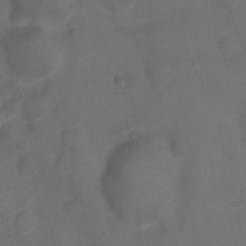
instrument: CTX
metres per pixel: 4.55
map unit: Ht
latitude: -6.9919
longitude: -21.8773
